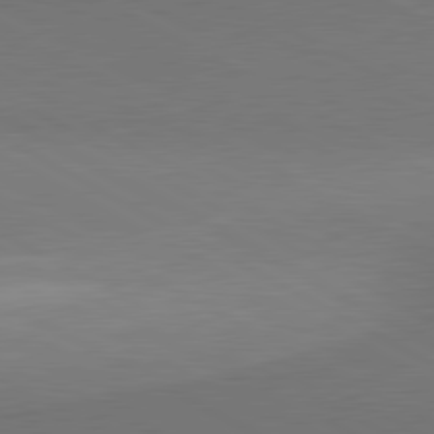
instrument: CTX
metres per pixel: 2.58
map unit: lApd
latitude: 80.9325
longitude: 155.4832
